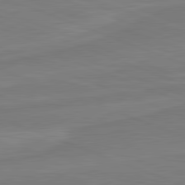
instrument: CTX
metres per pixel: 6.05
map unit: lApd
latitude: 81.8961
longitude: -175.5182
